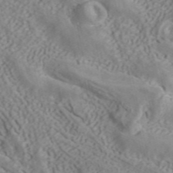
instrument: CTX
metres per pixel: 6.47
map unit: ANa
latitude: 40.1199
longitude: 35.1053
